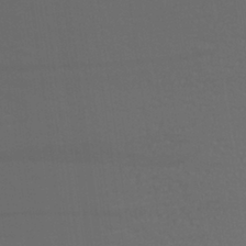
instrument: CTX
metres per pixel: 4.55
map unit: Aa
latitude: 28.7246
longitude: -139.5749
